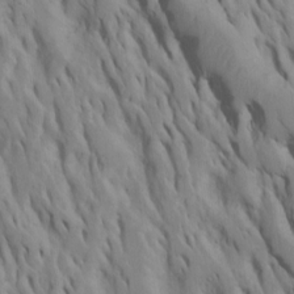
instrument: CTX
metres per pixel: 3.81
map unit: Htu
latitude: -7.8044
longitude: 145.0298
